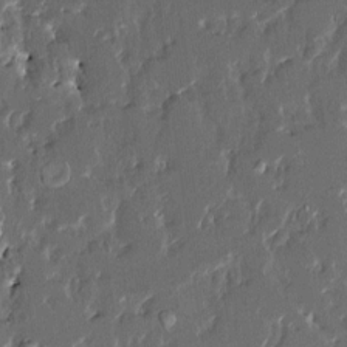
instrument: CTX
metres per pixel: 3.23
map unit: HNhu
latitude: 4.0822
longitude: 8.1228
